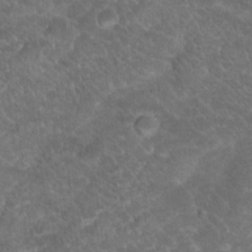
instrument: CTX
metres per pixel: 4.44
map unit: Hto
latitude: 19.2159
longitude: -35.8772
